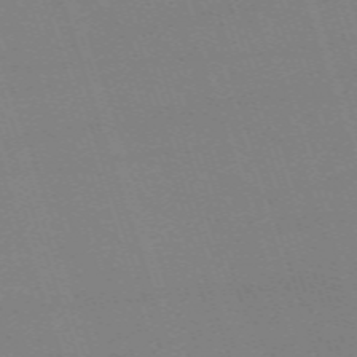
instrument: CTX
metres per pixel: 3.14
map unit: eHh
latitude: -64.1417
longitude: 51.1998
